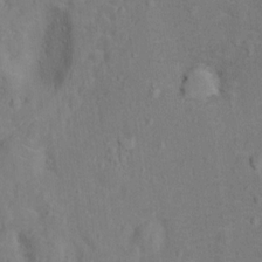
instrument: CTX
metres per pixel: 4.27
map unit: Hto
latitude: 14.4790
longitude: -41.6693
